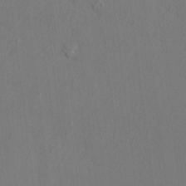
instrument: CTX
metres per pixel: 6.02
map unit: HNhu
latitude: 11.0836
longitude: 22.8786
